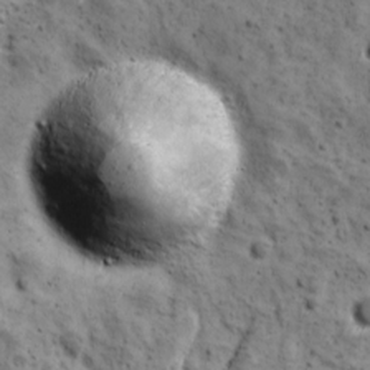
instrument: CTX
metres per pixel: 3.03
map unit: Ave
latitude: 10.6680
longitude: -105.1215
